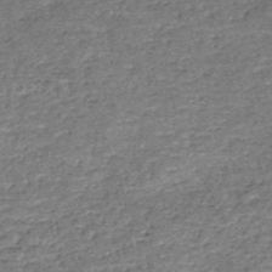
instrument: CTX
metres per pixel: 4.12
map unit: HNb
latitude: -51.3887
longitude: -49.4426
